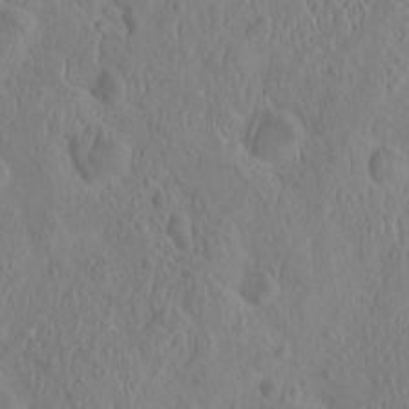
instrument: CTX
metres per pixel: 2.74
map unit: eHh
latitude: -2.4062
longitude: 19.2376
